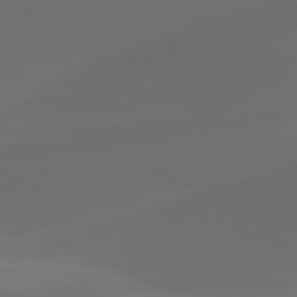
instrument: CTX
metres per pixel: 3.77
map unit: lApd
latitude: 80.8758
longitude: -83.3670
